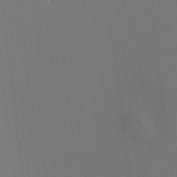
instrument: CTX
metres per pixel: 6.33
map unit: HNhu
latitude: 10.0822
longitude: 10.3684
